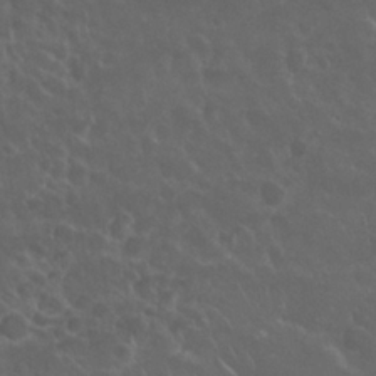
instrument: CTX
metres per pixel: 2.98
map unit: Nhu
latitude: 26.7057
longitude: -53.3860
